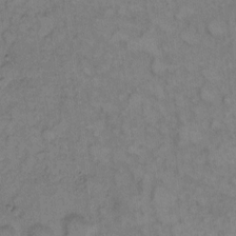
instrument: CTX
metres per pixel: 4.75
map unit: eHh
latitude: 8.8380
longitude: -63.1970
